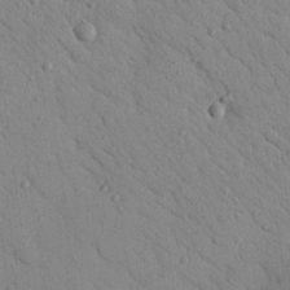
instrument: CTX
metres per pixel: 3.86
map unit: Nhu
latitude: 23.1970
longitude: -75.3293
